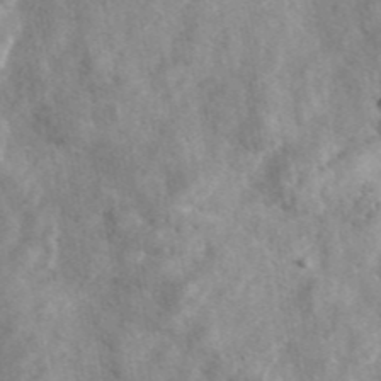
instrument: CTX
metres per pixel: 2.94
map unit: eAb
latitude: 44.9513
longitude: 128.3117
